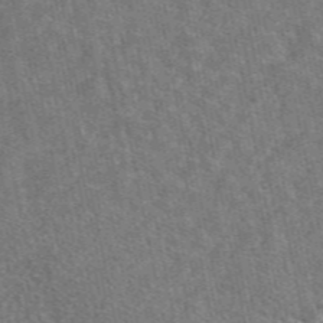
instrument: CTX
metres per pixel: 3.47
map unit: eAb
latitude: 48.8191
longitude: 116.8407
